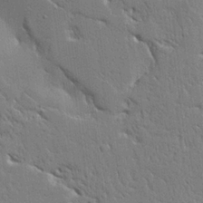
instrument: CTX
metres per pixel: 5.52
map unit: Aa
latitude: 21.7450
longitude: -124.8191
